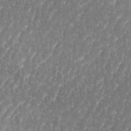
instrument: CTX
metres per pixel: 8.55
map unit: eHh
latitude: 35.1970
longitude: -134.5734
